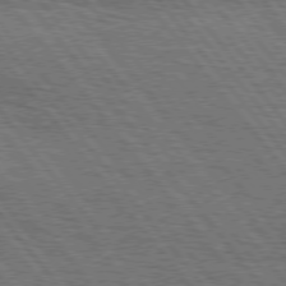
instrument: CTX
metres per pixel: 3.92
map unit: Hpe
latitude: 75.3671
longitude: -153.1970
